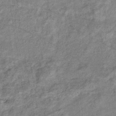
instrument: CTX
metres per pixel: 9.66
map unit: eHb
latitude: -37.9556
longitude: 77.6533
